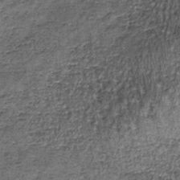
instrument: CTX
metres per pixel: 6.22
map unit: lHb
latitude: -39.5588
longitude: 66.2740
